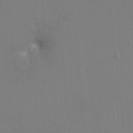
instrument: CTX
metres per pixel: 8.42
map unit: HNhu
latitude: 7.6694
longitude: 3.8611
